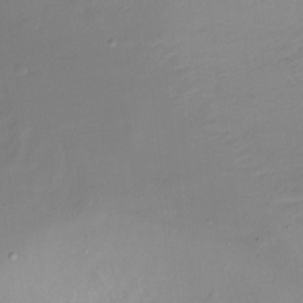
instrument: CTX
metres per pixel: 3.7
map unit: Ht
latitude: -15.3510
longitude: -45.6883
